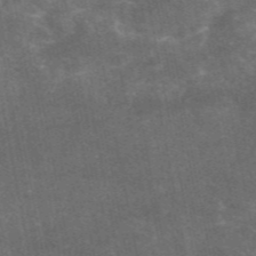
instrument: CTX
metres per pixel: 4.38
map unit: eAb
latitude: 46.7624
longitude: 119.3510
